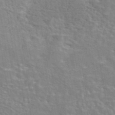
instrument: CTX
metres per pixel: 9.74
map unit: eAb
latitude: 44.3278
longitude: 107.8045
